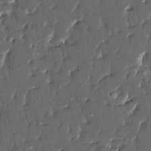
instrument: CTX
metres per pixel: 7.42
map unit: HNhu
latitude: 4.1956
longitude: 9.8422
